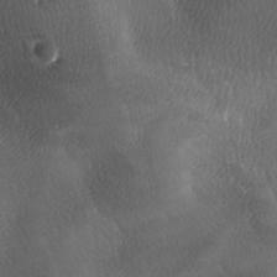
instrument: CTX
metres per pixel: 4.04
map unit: Ave
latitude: -6.8597
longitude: -122.7057
